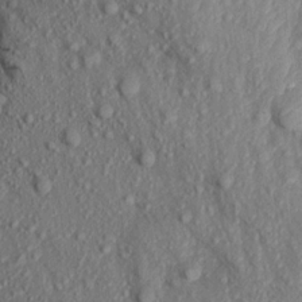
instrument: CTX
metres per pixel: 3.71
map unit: Aa
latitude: 16.7813
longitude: -145.8772
